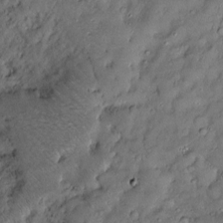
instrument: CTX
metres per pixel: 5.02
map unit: Htu
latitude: -6.9541
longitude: 160.1039
